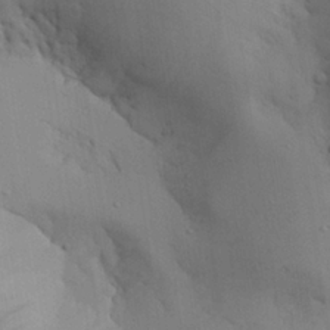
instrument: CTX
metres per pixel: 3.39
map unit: Aa
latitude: 26.5546
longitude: -132.2712
